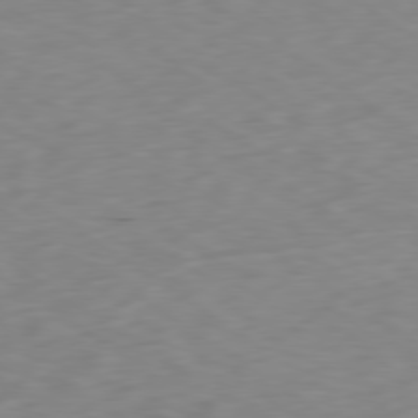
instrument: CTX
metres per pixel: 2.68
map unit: Ap
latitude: -79.7477
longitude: -72.8191
